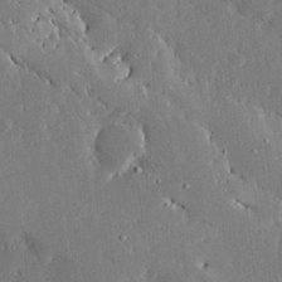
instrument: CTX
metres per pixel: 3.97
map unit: Ave
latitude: 16.2145
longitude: -139.2726
